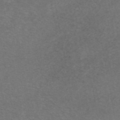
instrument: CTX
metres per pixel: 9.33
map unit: eAb
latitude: 47.0648
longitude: 106.1228
